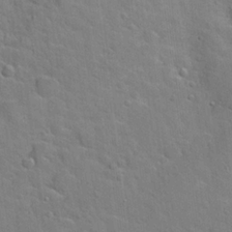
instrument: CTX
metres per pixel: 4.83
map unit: Hto
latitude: 20.5924
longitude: -49.7828
